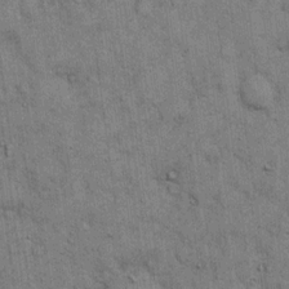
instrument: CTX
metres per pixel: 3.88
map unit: eHh
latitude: 15.5938
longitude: -62.7813
